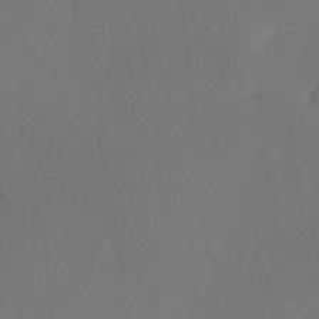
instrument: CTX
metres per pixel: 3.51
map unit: Ave
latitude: 1.2537
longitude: -113.4804
